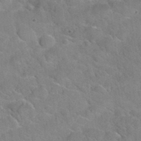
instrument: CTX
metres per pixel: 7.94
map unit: Hto
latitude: 35.4048
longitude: -48.4790
